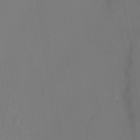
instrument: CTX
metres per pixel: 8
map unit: Ht
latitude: -16.7275
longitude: -41.2348
